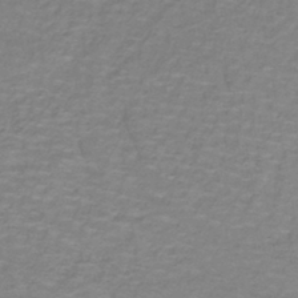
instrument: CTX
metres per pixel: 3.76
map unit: lHb
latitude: -41.8800
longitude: 56.6329
